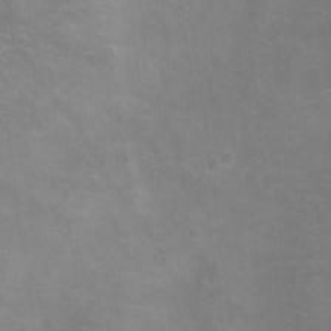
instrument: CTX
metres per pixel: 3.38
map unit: Ht
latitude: -4.6329
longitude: -19.3481
